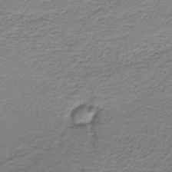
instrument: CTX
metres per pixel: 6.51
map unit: HNb
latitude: -35.1431
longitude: 58.2361
